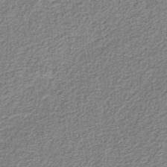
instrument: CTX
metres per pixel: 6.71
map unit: eAb
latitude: -38.9164
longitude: 52.2550
